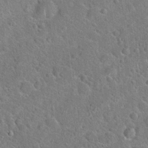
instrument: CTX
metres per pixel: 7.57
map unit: Hto
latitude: 21.3293
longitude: -51.1781
